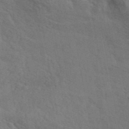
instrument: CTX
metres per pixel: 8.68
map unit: ANa
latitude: 41.5560
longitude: 50.8407
